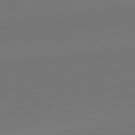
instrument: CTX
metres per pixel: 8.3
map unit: lApd
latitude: 81.7639
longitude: 149.7667
